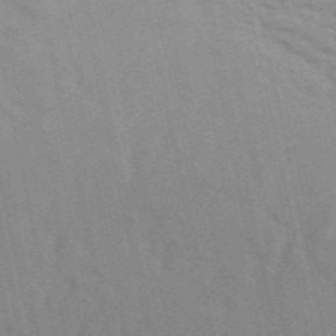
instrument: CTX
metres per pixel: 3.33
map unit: ANa
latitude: 49.8016
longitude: -72.4034
